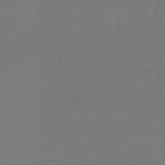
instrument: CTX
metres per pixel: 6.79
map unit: lHb
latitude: -41.9556
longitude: 65.1054
